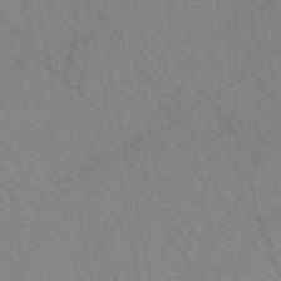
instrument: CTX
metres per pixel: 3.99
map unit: HNb
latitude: -45.0864
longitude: -42.0444
